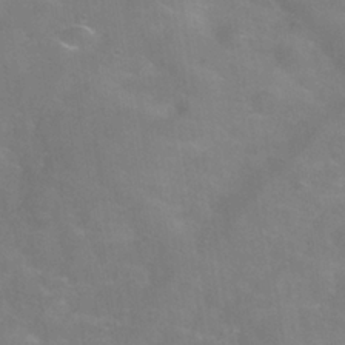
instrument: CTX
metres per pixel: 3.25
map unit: Hve
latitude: -31.2754
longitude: 95.3887
